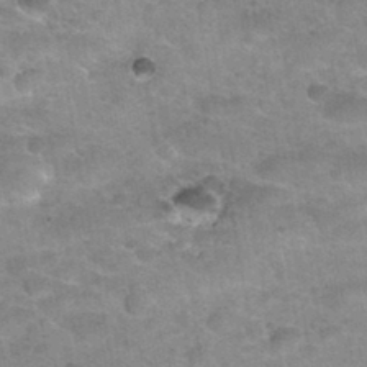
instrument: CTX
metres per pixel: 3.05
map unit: Nhu
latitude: 32.3089
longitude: -52.9891
